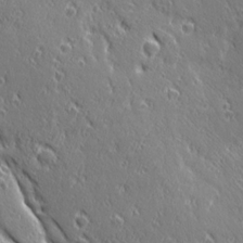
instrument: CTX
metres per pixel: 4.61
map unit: Ave
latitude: 20.8569
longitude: -136.0633
